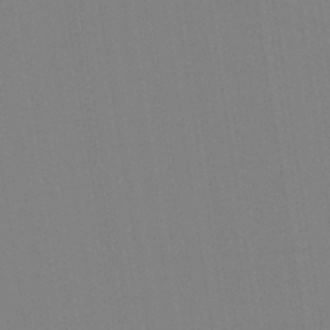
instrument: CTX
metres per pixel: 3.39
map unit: Aa
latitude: 33.0836
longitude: -142.8758
